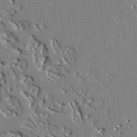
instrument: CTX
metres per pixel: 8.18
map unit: Ave
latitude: 24.1766
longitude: -130.0444
